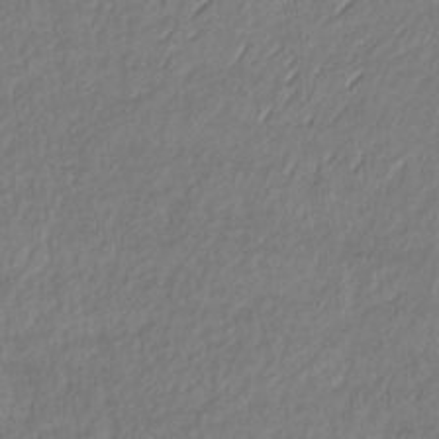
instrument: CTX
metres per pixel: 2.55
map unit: lHb
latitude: -36.0850
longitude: 71.2943
